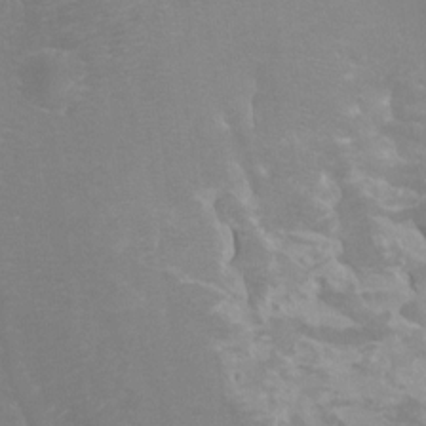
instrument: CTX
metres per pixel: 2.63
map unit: Ht
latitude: -6.8786
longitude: -33.0458
